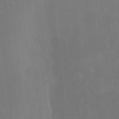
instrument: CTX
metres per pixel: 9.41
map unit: HNhu
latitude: 4.8758
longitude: 12.5007
